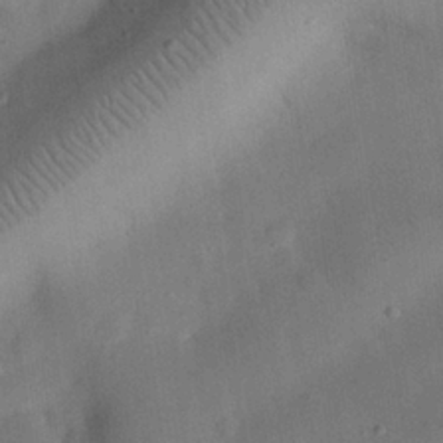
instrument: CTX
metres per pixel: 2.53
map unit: eHh
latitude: 25.5182
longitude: -69.1970
